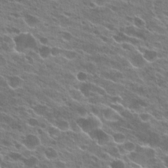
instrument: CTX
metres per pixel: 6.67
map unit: Hto
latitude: 24.0633
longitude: -41.3859
